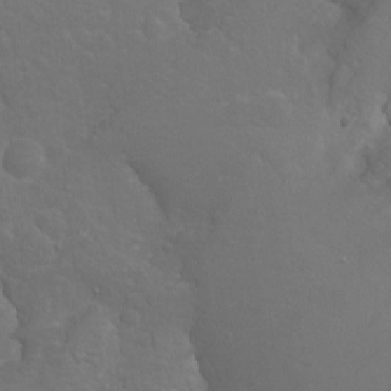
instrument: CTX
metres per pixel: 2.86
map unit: Hto
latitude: -7.6155
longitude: -46.4412
